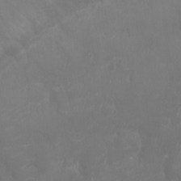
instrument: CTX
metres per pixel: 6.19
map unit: Ht
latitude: -1.6155
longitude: -19.2348
